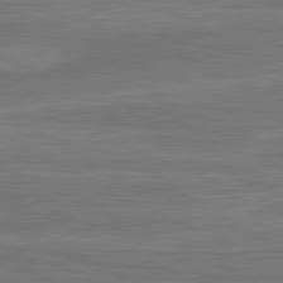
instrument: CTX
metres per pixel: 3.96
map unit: lApd
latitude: 81.8772
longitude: -171.4993
